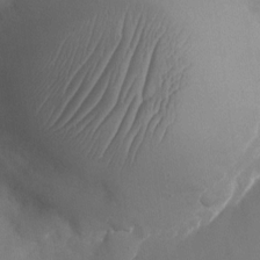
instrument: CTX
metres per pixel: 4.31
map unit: Nhu
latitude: -24.5007
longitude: -70.6301
